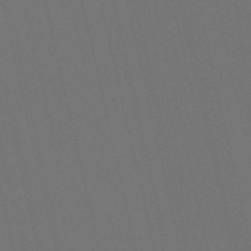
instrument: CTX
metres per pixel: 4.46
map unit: Nve
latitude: -59.5966
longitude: 60.9920
